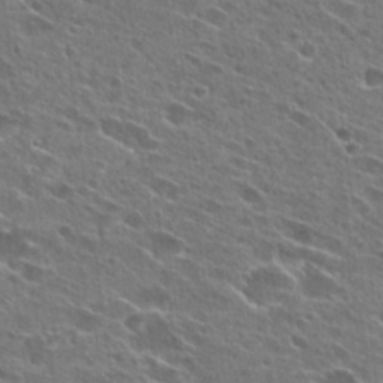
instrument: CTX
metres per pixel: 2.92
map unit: Hto
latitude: 26.2901
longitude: -44.4790
